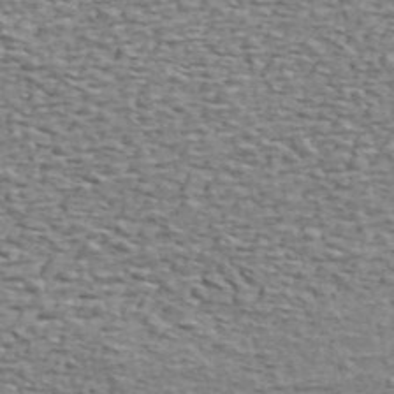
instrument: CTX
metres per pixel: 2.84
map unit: ANa
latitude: 45.2915
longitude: -84.6680
